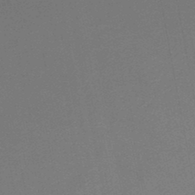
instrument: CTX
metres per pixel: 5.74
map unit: lHb
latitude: -47.6344
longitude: 68.4251
